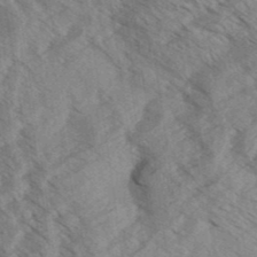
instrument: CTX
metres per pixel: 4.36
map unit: Aa
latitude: 32.2711
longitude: -139.0836
